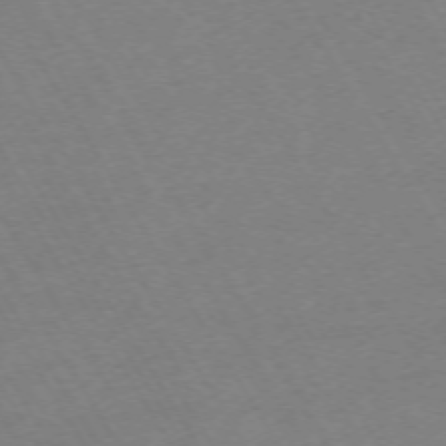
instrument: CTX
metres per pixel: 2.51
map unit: Hpe
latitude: -72.5385
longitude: 9.6155
